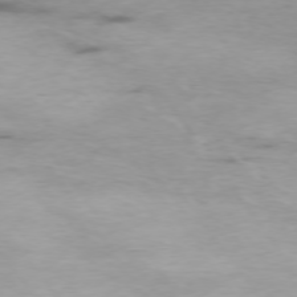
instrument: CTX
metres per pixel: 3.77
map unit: Ap
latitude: -76.1606
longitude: -69.1214
